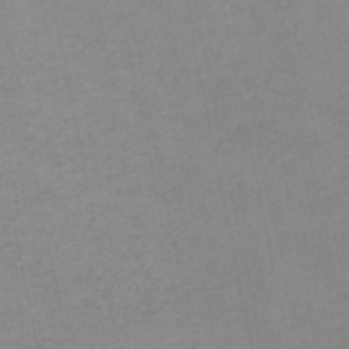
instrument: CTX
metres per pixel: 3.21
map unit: lHb
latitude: -46.7274
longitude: 61.0675
